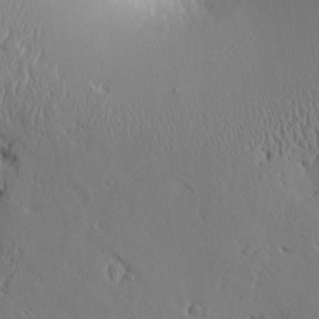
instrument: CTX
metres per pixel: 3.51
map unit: Aa
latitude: 9.8583
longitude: -129.4048
